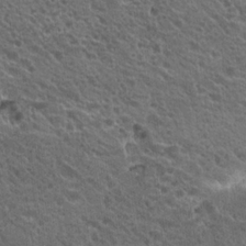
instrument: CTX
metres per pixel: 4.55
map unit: Hto
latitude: 19.9906
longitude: -34.2144
